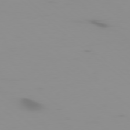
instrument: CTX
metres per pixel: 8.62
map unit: Ap
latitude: -79.3509
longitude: -71.3481
